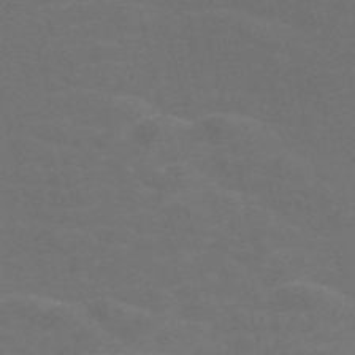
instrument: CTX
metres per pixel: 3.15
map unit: Nve
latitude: -58.1605
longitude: 56.8597
